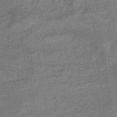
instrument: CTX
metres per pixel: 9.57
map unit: eHb
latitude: -33.1054
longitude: 75.6344
